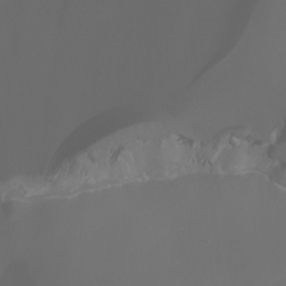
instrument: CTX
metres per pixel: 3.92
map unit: Aa
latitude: -6.5762
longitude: -72.4412
